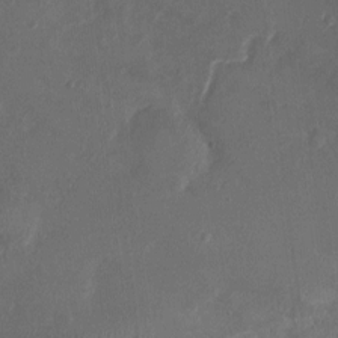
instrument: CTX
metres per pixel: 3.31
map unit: Ht
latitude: 1.9906
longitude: -19.4993
